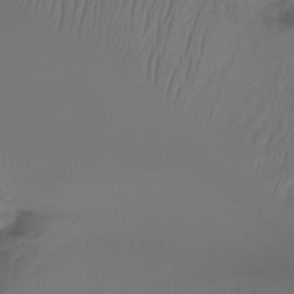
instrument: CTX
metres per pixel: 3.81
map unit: Htu
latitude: -14.3118
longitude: -45.1025
